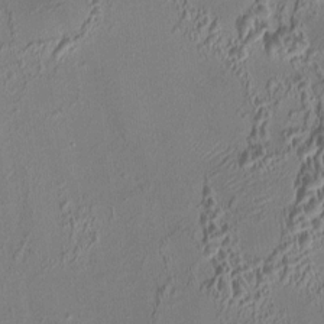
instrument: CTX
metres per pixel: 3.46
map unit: HNhu
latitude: 6.2522
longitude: 9.5777
